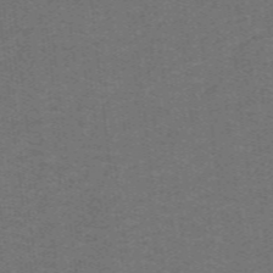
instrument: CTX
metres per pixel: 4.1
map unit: lHb
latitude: -42.8785
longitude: 54.1795
